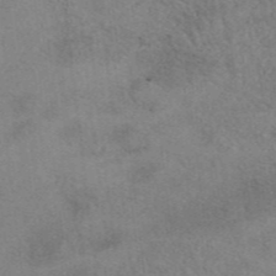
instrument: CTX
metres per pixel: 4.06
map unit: eAb
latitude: 41.8394
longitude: 109.8233
